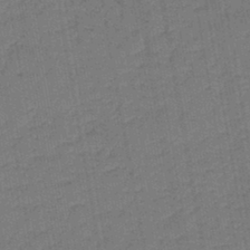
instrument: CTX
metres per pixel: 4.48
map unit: lHb
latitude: -43.0486
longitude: 63.0297
